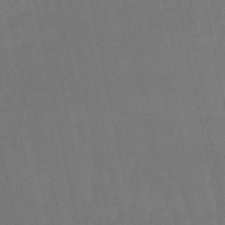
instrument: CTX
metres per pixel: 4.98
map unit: eHb
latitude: -50.5574
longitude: 70.7085
